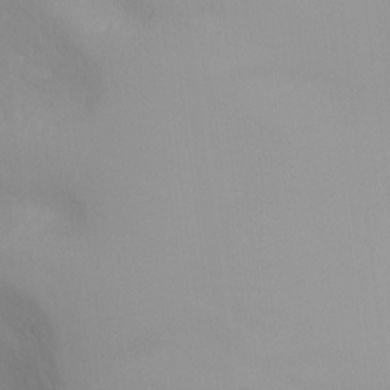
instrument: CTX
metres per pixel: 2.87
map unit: Ht
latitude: -5.6155
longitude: -25.0647
